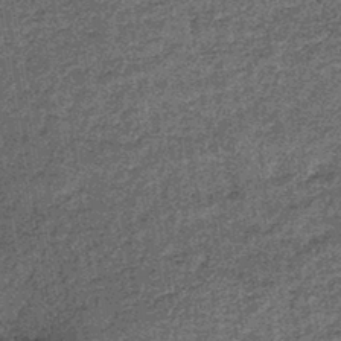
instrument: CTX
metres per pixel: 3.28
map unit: lHb
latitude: -39.2376
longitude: 66.7464
